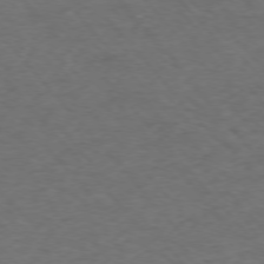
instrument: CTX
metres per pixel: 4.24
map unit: Ap
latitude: -76.1795
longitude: -70.2522
